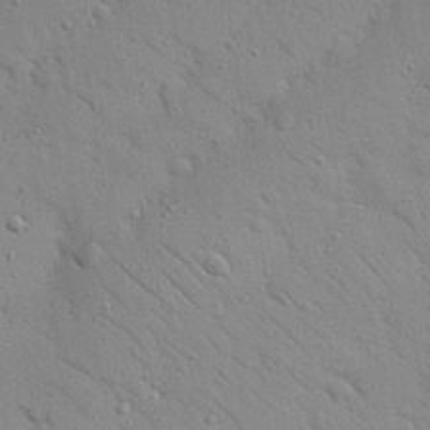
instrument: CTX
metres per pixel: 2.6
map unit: Nhu
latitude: 23.3293
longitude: -75.0081
